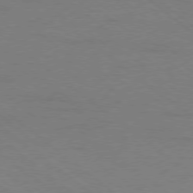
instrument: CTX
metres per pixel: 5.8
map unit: Ap
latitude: -78.8786
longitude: -54.7813
